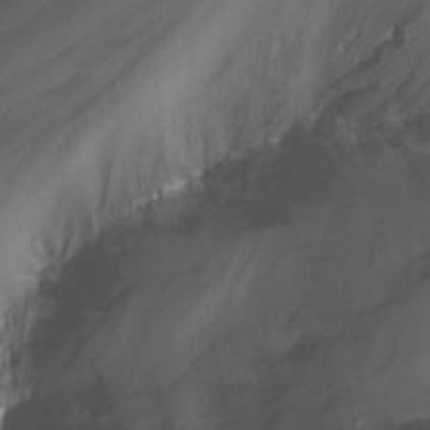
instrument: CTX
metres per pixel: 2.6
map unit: Nhu
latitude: -15.4455
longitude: -56.1577
